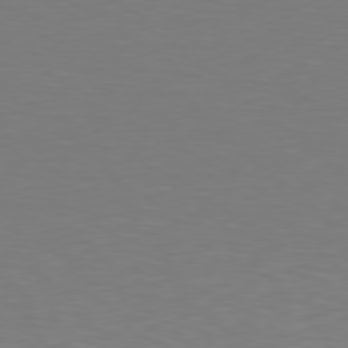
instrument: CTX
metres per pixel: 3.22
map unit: Hpe
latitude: 78.5168
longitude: -138.0633
